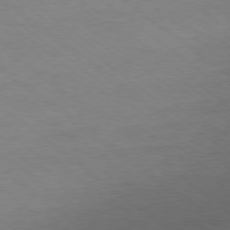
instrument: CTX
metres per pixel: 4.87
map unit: Ap
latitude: -78.5762
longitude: -89.0648
